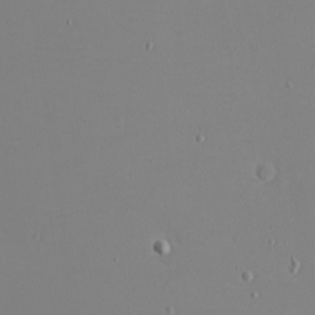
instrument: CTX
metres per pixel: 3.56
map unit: eHh
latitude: -5.6722
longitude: -80.5168
